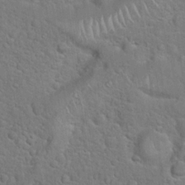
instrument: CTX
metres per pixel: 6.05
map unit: Hto
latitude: 19.3292
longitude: -51.3670
